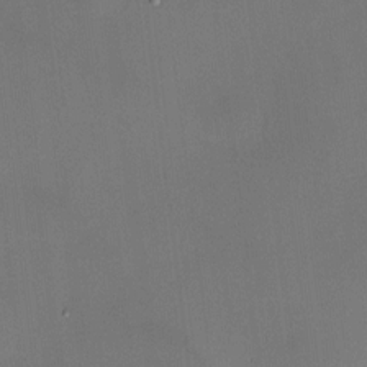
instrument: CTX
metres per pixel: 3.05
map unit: HNhu
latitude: 9.6883
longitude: 10.0283
